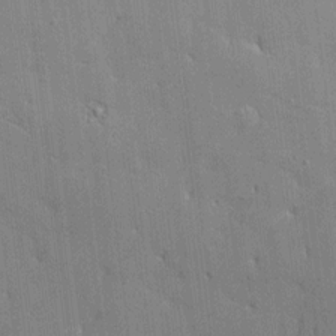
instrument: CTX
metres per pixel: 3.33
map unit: Hve
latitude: -9.5210
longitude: 176.2173
